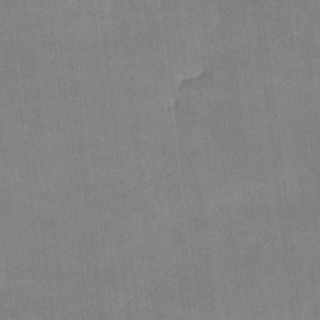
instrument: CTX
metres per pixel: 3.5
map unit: lHvf
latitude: -9.9556
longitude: -101.3293
